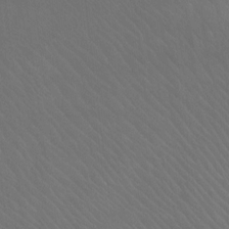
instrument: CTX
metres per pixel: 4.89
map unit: Ht
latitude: -9.1809
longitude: -38.6490
